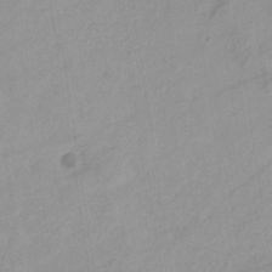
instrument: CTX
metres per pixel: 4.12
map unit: eHb
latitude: -33.0676
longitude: 70.8597
